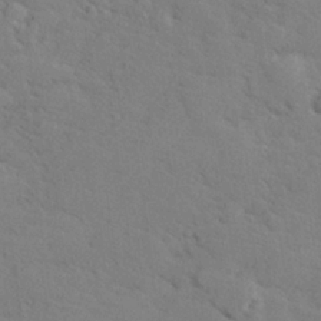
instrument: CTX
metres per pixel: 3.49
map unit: lHvf
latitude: 25.8961
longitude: 143.1053
